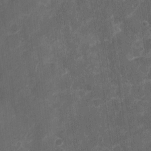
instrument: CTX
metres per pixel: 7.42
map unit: Nhu
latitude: 3.0836
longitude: -16.6679
